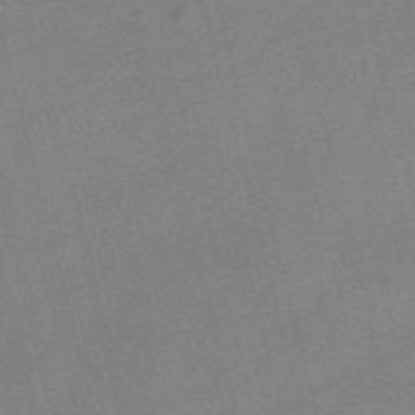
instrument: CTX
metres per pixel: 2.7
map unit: Nve
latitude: -57.4454
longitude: 64.2740
